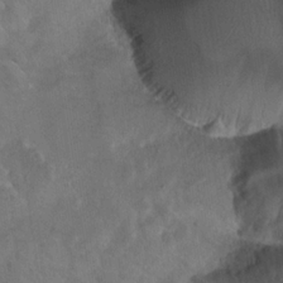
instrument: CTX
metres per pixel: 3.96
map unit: Nhu
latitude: 17.2348
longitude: -33.1025
